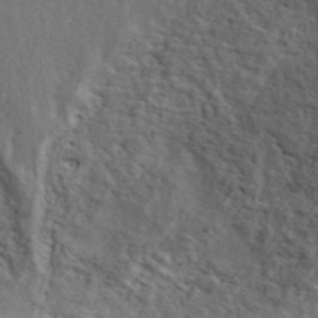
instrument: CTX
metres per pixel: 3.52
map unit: ANa
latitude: 44.5357
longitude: 47.8800
